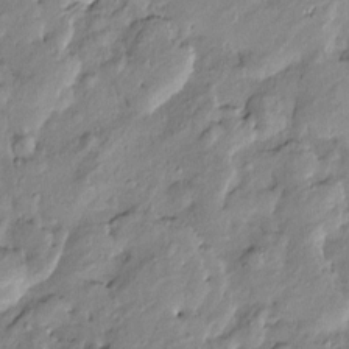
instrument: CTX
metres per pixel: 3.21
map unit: Htu
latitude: -9.6344
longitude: 176.6707
